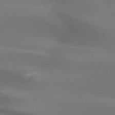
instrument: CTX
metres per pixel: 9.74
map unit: lApd
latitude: 72.9892
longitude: -49.5560
